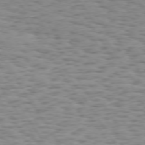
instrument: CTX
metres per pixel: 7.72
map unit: Hpe
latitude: 73.5183
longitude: -132.2712
